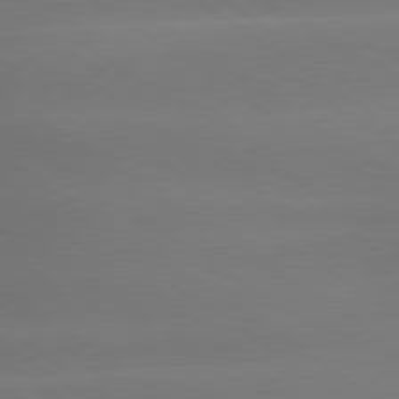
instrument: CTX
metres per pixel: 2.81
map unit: lApd
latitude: 79.5749
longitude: -134.4979
